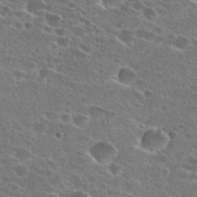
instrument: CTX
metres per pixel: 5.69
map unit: Hto
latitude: 27.1214
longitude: -46.1011
